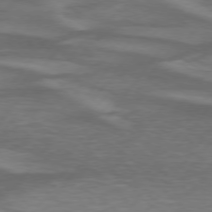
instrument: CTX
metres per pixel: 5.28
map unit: lApd
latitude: 74.8380
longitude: -78.6491
